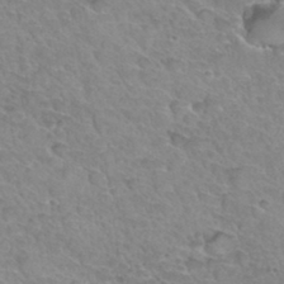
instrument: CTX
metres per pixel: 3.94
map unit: Hto
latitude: 34.2900
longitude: -46.1389
